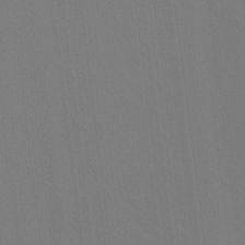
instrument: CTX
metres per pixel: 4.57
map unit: Ht
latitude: -9.7100
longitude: -38.6301
